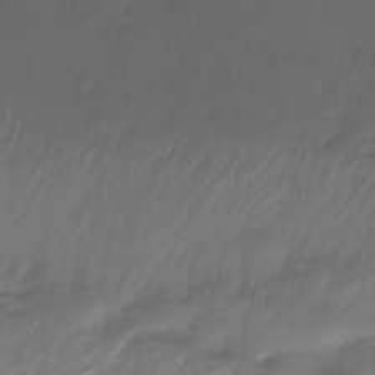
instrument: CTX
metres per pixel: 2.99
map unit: Ht
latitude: -14.5763
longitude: -57.3103
